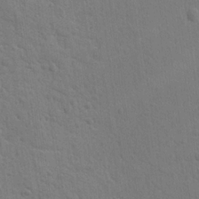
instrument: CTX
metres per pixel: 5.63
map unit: lAvf
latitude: -8.7652
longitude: -120.3845
